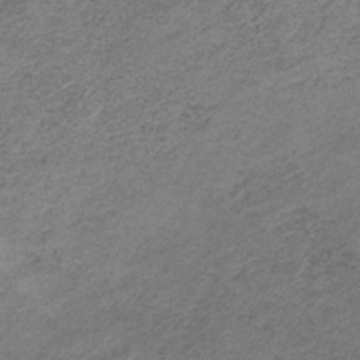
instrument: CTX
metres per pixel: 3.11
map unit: HNb
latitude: -33.0487
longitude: 59.9745
